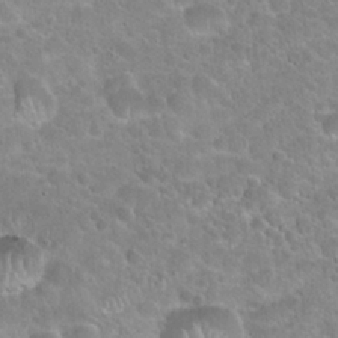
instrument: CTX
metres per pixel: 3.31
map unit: Hto
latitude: 21.6505
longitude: -51.4237
